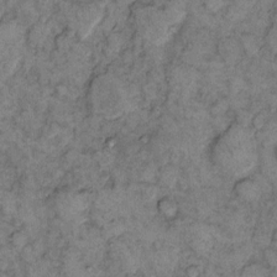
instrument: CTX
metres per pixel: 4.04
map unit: eHh
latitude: 11.8961
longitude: -62.9892
